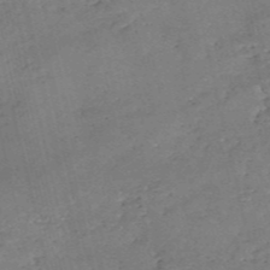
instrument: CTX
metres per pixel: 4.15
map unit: eHh
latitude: -55.0298
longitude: -91.2348
